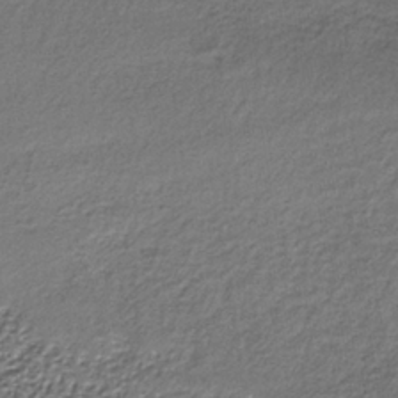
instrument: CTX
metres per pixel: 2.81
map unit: lHb
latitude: -34.9164
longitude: 62.2550
